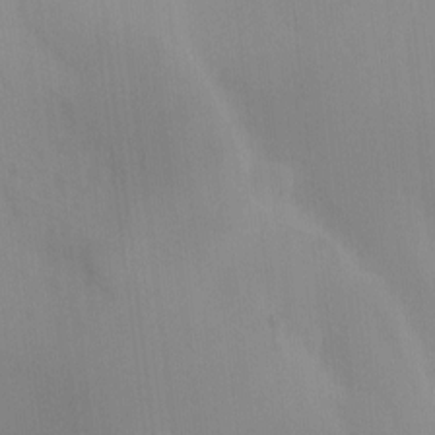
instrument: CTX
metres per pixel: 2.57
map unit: Aa
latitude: -3.5210
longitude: -70.8191
